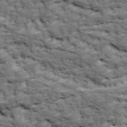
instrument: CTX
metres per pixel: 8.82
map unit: Ave
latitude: 17.4237
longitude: -135.5371
